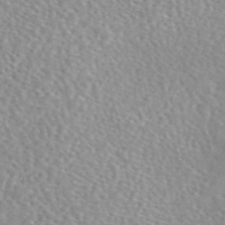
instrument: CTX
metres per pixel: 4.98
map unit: eAb
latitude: 45.1592
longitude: 111.9178
